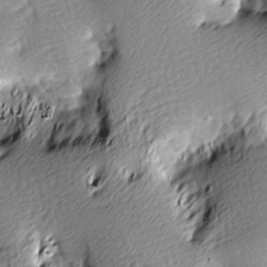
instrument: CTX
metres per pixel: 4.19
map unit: lAa
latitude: -9.8233
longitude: -126.2712
